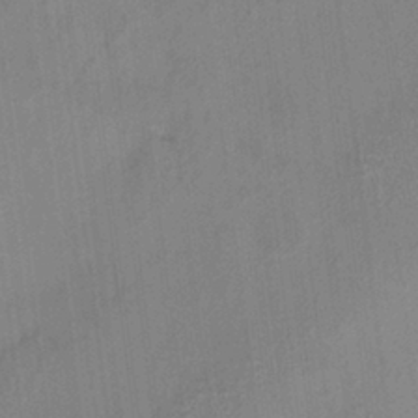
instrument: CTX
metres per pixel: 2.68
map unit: HNhu
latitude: 3.4615
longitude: 8.9731
